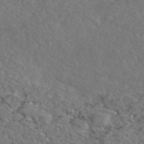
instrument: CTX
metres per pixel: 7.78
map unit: eAb
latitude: 46.1200
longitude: 113.6344
